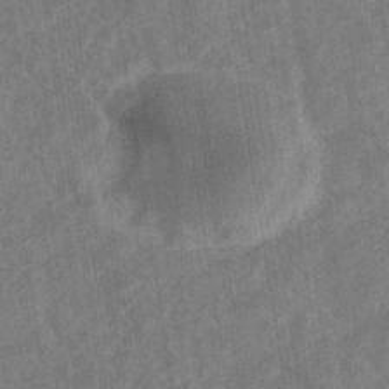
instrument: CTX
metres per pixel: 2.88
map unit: eHb
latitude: -35.2943
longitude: 76.7841
